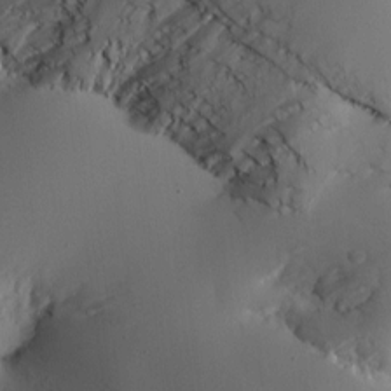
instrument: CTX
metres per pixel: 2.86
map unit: Htu
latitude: -5.3509
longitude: 174.2361
